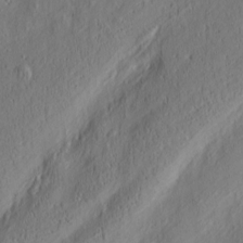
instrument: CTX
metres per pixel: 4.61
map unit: Nve
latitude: -7.1242
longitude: 173.6911
